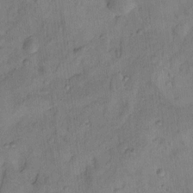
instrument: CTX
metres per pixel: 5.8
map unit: Nhu
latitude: 14.8002
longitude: -31.0459
